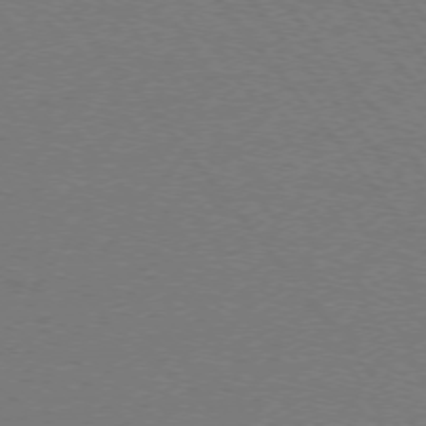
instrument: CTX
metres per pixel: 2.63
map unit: Ap
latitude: -76.1984
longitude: -60.5923
